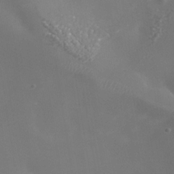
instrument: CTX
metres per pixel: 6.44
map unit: Nhe
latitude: -36.1227
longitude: -90.8002
